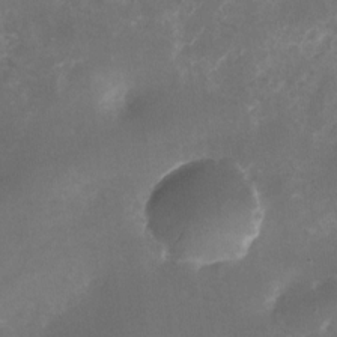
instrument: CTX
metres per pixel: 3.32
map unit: Nhu
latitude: -26.0094
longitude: -70.7246
